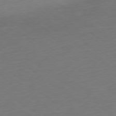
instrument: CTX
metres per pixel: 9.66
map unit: Ap
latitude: -79.0864
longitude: -68.2145
